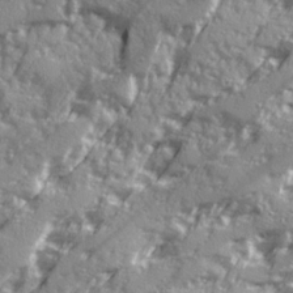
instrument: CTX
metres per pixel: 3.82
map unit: Ave
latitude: 20.8191
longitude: -131.0270
